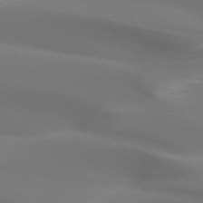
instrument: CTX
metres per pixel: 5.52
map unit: lApd
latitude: 72.8380
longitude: -49.5938
